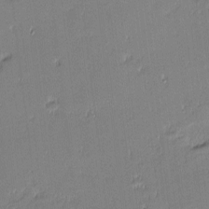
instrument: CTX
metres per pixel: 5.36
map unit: eHh
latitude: -2.8785
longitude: -81.9150
